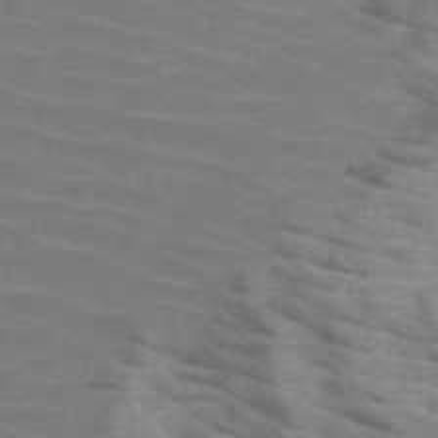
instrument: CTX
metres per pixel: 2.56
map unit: HNb
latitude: -47.0864
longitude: -45.4237
